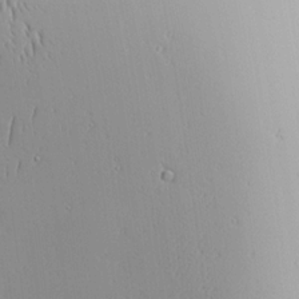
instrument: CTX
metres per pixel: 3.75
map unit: lHvf
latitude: 18.3278
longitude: -117.3482
